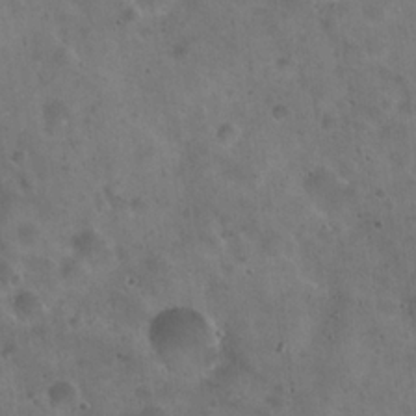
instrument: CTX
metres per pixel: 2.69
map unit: Hto
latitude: 22.1767
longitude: -54.1767
